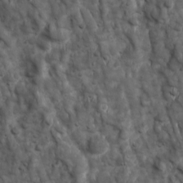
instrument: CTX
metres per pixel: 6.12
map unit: Ave
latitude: 17.0270
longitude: -132.8947
